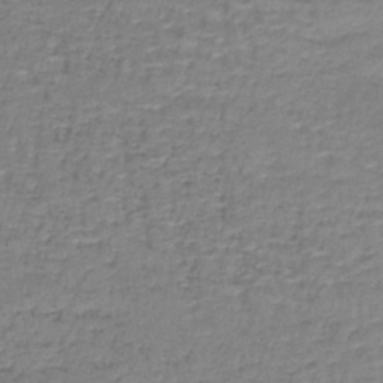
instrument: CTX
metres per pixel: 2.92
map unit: lHb
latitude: -42.8785
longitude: 58.6518
